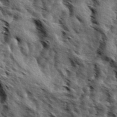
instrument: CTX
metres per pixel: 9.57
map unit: Hve
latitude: 31.8773
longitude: 149.0298
